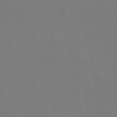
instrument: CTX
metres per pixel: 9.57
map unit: eAb
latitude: 46.9892
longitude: 121.2943
